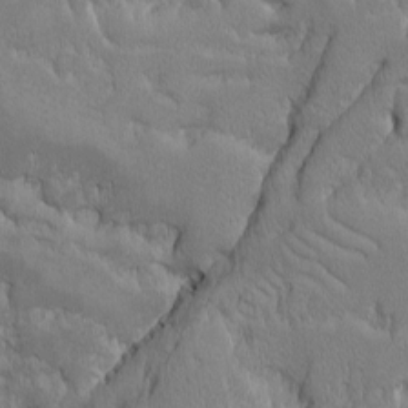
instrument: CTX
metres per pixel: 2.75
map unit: Ave
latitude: -10.1417
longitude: -117.1592
